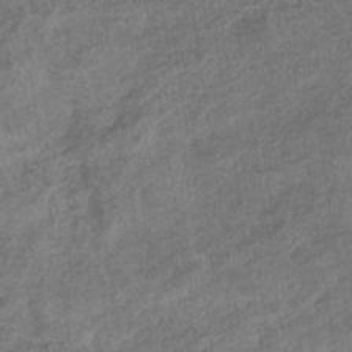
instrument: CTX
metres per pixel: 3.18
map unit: eHb
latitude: -34.8786
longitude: 77.8044
